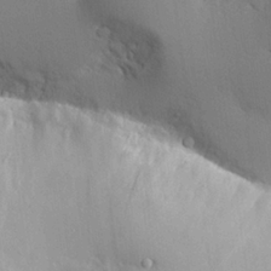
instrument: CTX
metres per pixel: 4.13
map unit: Hve
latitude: 24.9702
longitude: -91.5371
